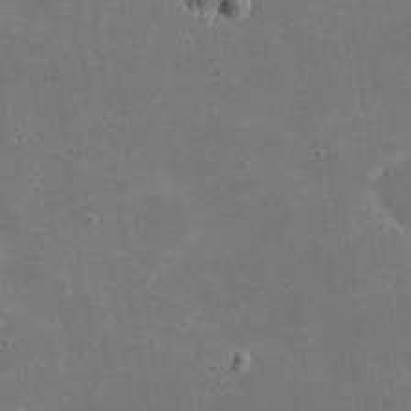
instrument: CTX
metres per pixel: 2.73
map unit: eHh
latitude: 21.0270
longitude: -71.5749
